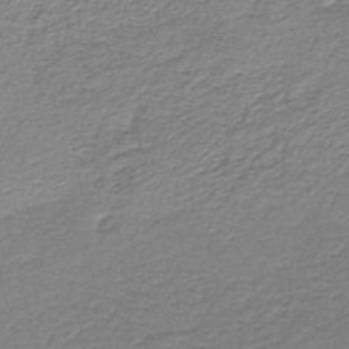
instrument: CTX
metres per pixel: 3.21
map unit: HNb
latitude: -44.3306
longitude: 51.0864
